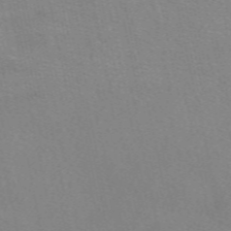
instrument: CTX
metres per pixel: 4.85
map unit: eAb
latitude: 50.8380
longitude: 108.1606
